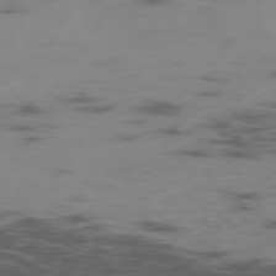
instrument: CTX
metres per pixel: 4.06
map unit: Hpe
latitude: -75.8045
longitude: -19.6882
